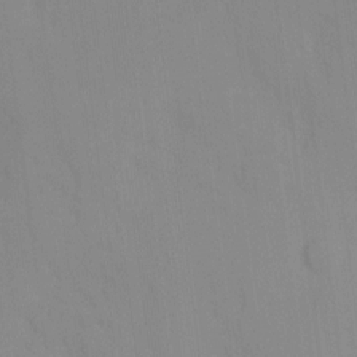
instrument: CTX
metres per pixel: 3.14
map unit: Ht
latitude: -10.4629
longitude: -45.9717
